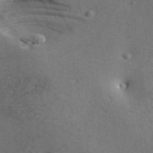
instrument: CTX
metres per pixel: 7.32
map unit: ANa
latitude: 40.2900
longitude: 17.8234
